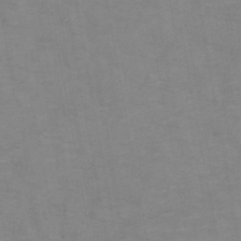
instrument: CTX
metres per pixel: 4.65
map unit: HNb
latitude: -47.1998
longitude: -47.7639
